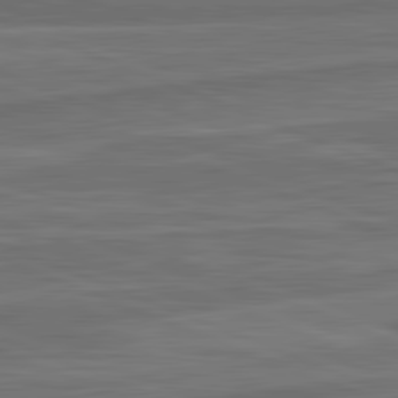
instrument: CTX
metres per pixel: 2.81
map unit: lApd
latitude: 82.0444
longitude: -171.4237
